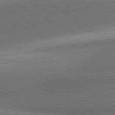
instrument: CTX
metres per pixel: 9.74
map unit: lApd
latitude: 81.2915
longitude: 139.8423
